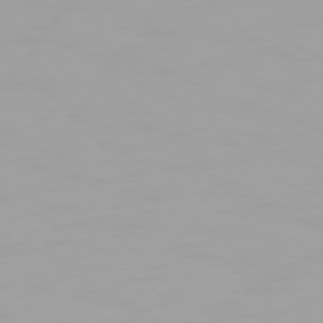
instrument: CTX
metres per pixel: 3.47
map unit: Hpe
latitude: 74.4034
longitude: -129.5560
